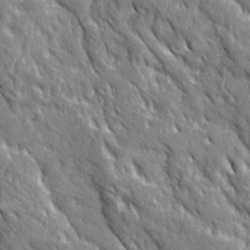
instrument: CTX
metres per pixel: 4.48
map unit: Ave
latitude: 19.9717
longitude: -135.4237
